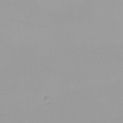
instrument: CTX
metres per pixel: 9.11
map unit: Nhu
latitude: -4.4440
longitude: -93.4237
